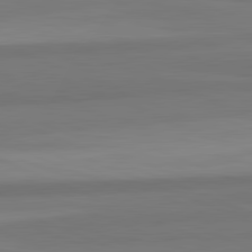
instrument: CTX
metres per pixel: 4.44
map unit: lApd
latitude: 82.3656
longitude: 177.9367
